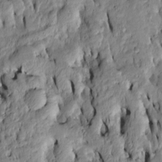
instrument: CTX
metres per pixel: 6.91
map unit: Htu
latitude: -7.0675
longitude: 144.5385
